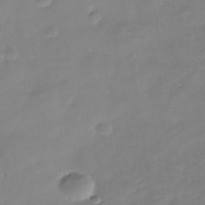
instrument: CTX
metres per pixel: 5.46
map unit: Nhe
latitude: -36.9919
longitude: -90.1767
